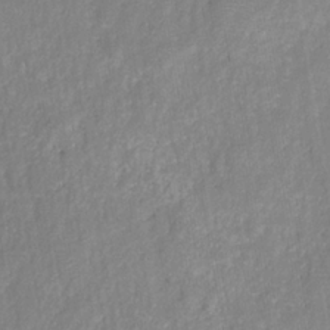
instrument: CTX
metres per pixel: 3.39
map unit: HNhu
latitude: -28.3495
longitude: 73.9745
